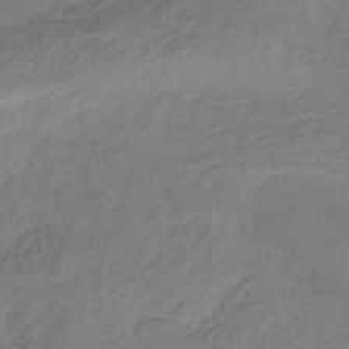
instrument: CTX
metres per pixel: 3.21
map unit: HNb
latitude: -32.6330
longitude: 56.6140
